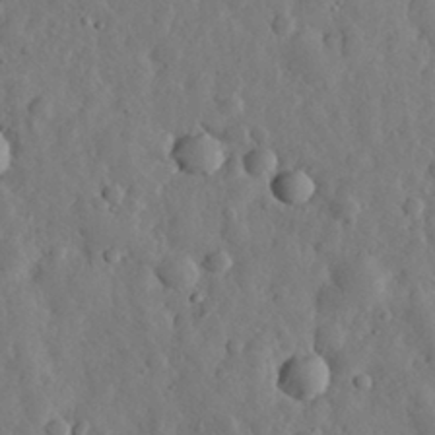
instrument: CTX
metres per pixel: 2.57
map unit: eHh
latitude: 30.1767
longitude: -77.7638
